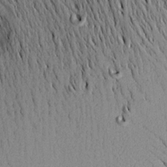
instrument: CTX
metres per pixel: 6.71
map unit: Aa
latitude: 18.6679
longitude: -147.3104
